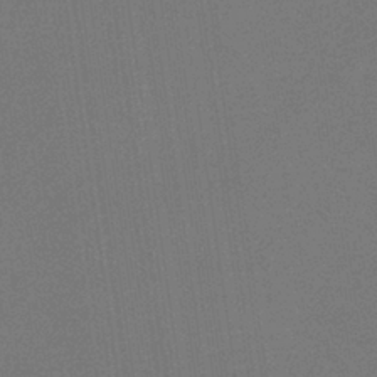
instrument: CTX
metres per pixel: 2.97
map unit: HNb
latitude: -35.6911
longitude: 54.6708
